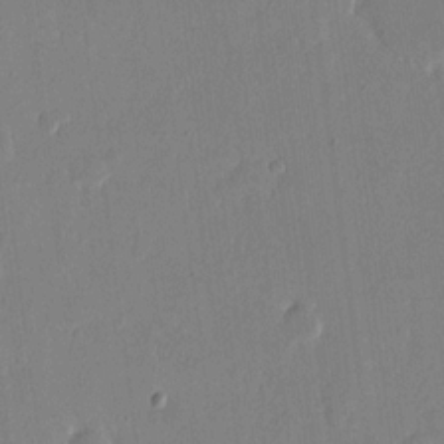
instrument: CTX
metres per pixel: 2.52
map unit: eHh
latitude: 14.8758
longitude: -70.0255
